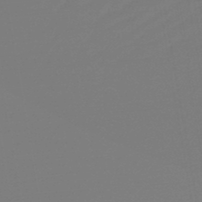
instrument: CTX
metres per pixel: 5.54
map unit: lHb
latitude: -46.3495
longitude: 60.1228
